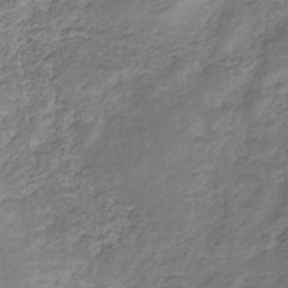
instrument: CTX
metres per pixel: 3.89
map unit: eHb
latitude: -30.9164
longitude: 68.7274
